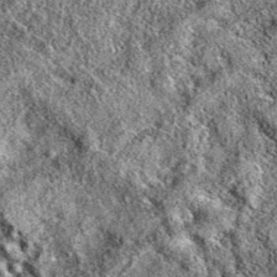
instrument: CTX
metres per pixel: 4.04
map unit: eAb
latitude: 36.4790
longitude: 111.0109
